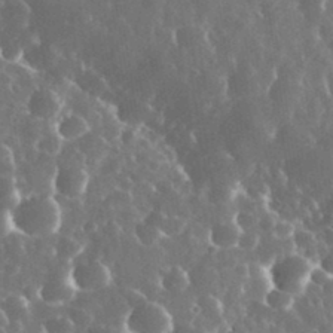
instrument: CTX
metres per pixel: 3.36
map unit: eHh
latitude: 34.7057
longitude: -58.1200
